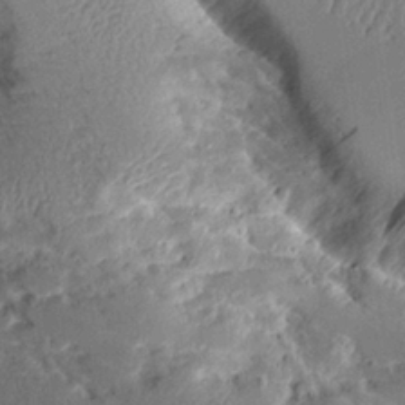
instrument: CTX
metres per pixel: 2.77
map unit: Aa
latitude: 10.5168
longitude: -126.1200
